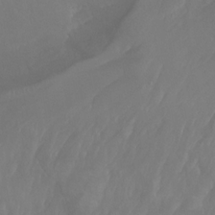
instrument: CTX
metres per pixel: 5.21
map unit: Nhu
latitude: -13.6911
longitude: -64.8380
